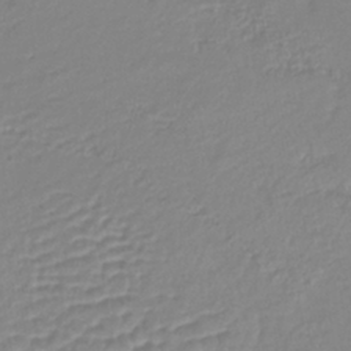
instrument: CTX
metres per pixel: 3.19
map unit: lHb
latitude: -41.0108
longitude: 76.4629
